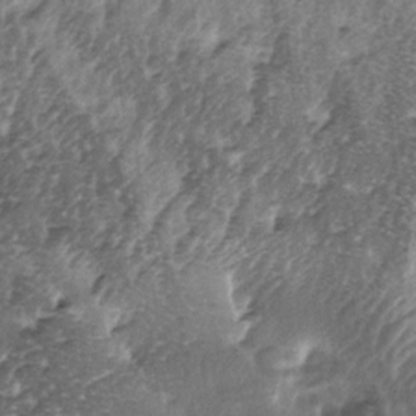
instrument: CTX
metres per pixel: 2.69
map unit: lAa
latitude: -5.4454
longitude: -125.3293
